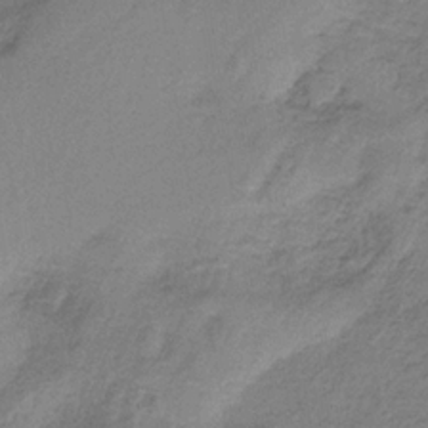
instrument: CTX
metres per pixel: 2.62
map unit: HNb
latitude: -33.1809
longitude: 59.9367
